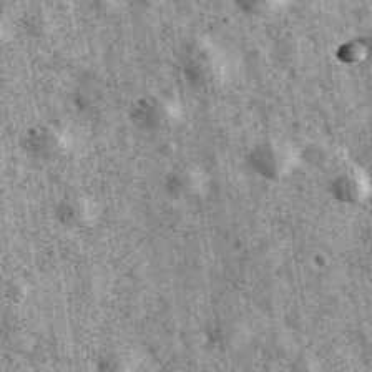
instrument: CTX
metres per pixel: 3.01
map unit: Ave
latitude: 40.2523
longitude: -106.7435
